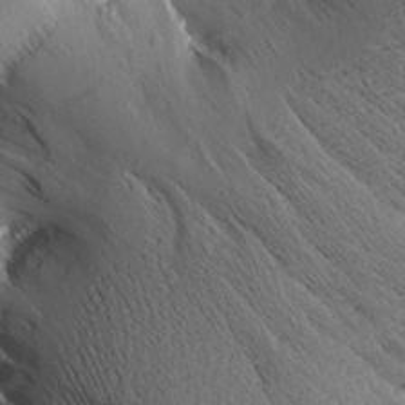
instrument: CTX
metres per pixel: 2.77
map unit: Aa
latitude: 9.3671
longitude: -140.4034
